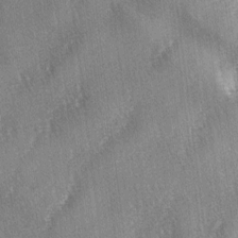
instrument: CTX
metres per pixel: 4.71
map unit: lAa
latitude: -4.2928
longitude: -126.4223
